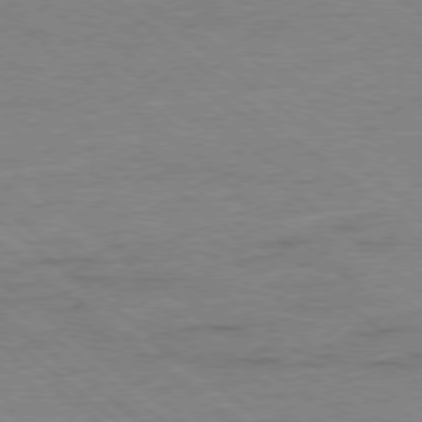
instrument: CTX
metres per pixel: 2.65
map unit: Ap
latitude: -77.9745
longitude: -83.4426
